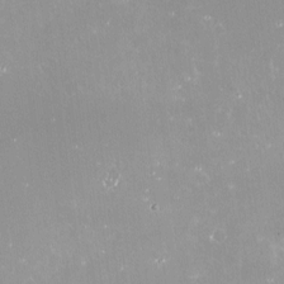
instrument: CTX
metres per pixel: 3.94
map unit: Nve
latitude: -17.9178
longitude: -59.8583
